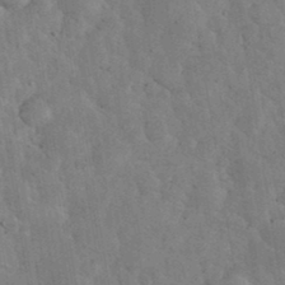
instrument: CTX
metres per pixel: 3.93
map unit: eHh
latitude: 34.4790
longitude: -68.4601
